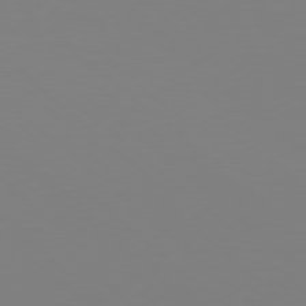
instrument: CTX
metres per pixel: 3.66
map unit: Hpe
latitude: 77.7260
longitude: -174.4412
